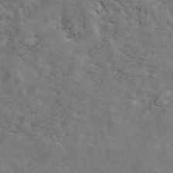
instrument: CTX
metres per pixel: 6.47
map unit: ANa
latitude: 49.3671
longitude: -81.6316
